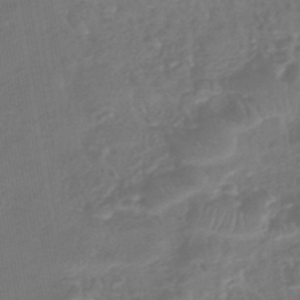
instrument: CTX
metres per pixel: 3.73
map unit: lHb
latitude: -42.8596
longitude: 81.7667
